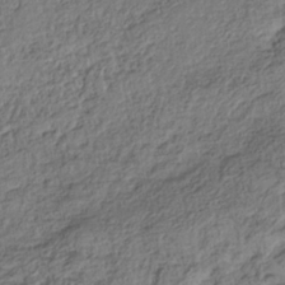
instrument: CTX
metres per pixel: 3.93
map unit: Nhe
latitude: -38.5952
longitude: 138.5385
